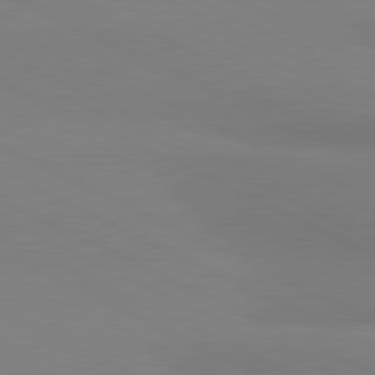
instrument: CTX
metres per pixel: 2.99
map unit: lApd
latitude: 81.0458
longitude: 178.6329
